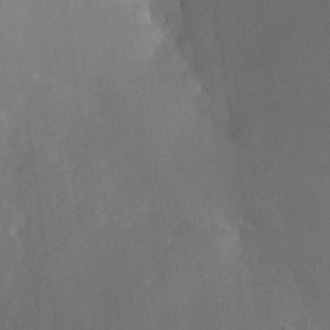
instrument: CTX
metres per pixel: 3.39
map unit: Nhe
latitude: -32.8030
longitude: -117.1970
